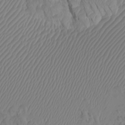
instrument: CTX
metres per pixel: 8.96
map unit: Htu
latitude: -7.3131
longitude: -67.4615
